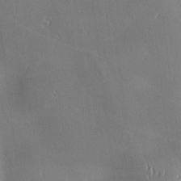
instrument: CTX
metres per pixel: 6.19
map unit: lAa
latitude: 1.3859
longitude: -116.7435
